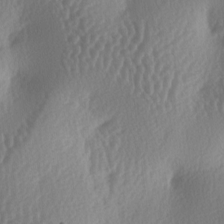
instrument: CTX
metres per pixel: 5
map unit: lAa
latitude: -5.9367
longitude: -128.5168
